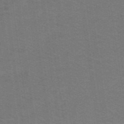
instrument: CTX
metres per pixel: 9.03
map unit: lHb
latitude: -42.8408
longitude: 54.7463
